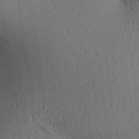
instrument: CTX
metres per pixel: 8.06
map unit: Aa
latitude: 30.1011
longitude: -146.7813
